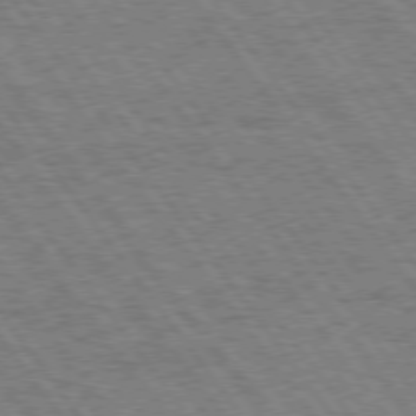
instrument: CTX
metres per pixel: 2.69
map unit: Hpe
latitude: 74.6113
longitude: -139.4615
